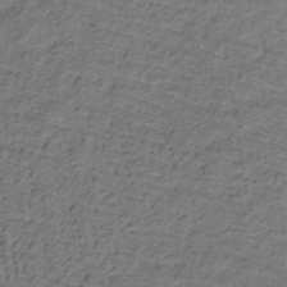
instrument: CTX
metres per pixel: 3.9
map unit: lHb
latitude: -32.2173
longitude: 66.0094
